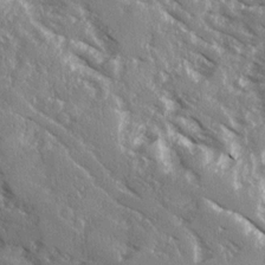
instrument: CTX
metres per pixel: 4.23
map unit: Ave
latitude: 16.3845
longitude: -129.9717
